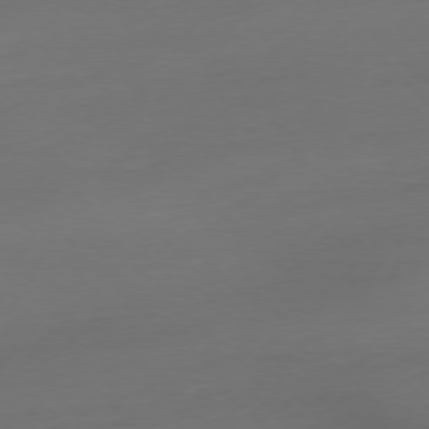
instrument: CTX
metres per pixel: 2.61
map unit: Ap
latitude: -77.1242
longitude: -70.0444
